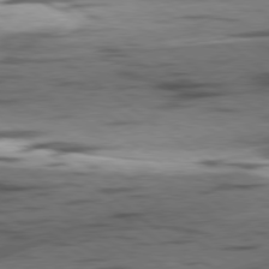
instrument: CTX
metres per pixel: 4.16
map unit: lApd
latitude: 78.8002
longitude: -51.1025
